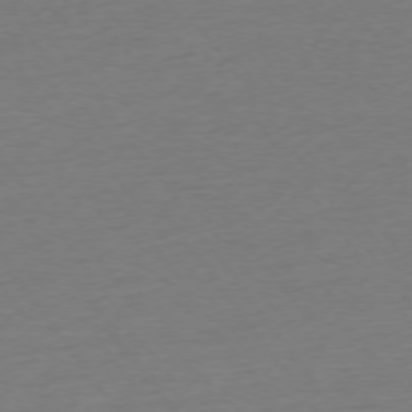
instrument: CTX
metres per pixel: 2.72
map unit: Ap
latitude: -74.8030
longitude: -89.5372
